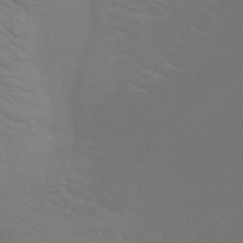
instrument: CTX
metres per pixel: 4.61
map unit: HNb
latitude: -48.7463
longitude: -49.8961
